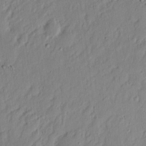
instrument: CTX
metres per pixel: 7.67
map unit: Nhu
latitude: 18.4034
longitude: -72.8758
